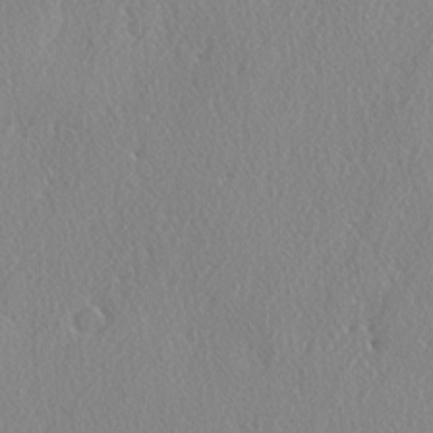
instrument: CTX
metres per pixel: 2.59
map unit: lAvf
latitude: -5.3887
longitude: -109.2537
